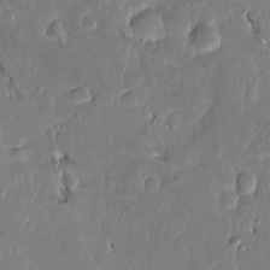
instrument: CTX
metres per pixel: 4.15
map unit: Htu
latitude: -0.1795
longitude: 147.8989
